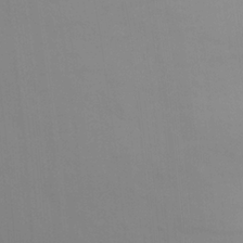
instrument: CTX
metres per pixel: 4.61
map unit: Nhu
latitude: 19.6694
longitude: -73.5749
